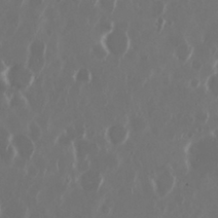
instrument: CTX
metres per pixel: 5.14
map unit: Nhu
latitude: 29.9906
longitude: -60.5357
